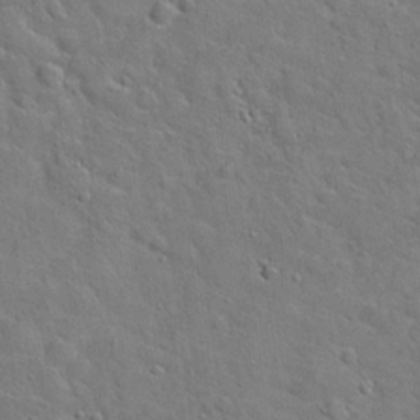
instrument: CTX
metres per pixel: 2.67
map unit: Hto
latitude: 20.9325
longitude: -49.5371
